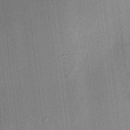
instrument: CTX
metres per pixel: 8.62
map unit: HNhu
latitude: 7.9339
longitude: 13.4266
